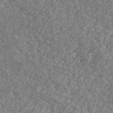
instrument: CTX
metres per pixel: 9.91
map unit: Ave
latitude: 41.7071
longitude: -110.8758
